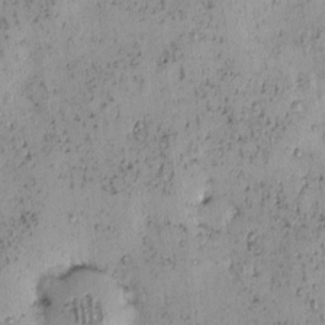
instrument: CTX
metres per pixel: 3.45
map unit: eHh
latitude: -0.4818
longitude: 19.2754
